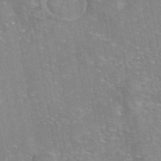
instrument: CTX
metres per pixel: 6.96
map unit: eAb
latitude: 45.7260
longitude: 105.7099
